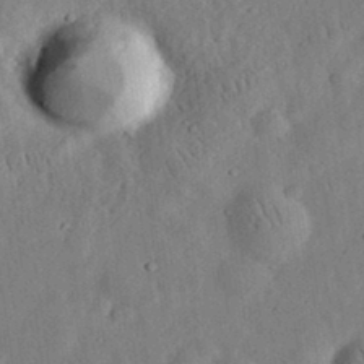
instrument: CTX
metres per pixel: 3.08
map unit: eHh
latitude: 33.0647
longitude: -75.5560
